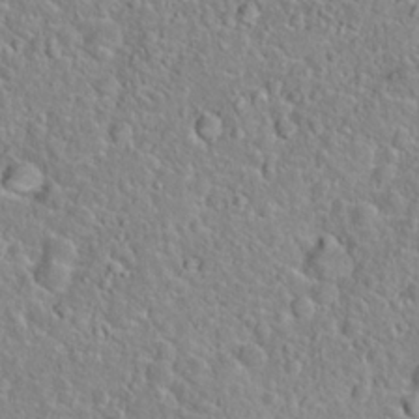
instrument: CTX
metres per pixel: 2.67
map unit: Hto
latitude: 22.5168
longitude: -46.5168
